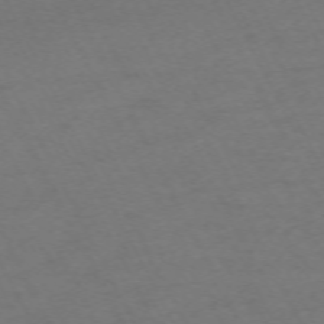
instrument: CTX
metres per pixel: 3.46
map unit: Hpe
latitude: -70.7652
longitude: 15.4644
